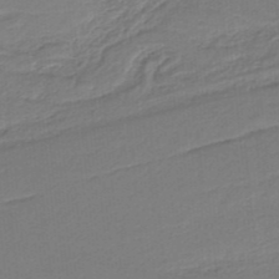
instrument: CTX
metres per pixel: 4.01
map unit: lHb
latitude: -35.3510
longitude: 60.0472
